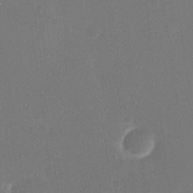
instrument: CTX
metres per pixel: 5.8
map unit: eHh
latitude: 19.3481
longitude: -68.9514
